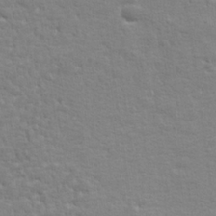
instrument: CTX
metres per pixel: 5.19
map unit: lHvf
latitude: 25.0269
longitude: 143.5588
